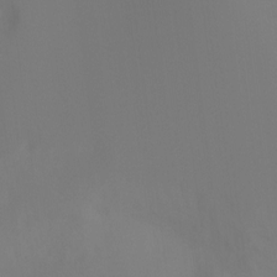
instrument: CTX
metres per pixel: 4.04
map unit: Ht
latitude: -4.0283
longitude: -61.2348
